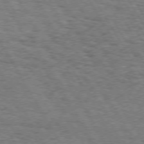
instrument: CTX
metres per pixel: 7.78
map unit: Hpe
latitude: 72.9892
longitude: -129.7449
